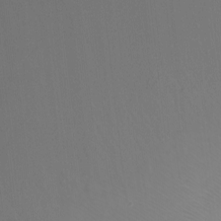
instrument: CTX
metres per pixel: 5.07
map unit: Nhu
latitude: -8.8219
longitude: -79.7450
